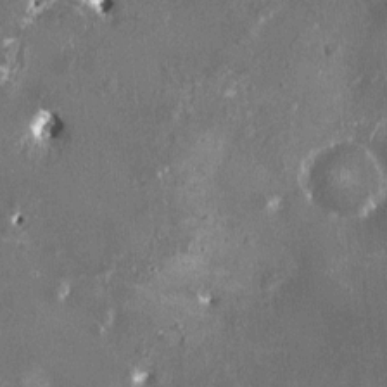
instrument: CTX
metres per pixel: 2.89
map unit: HNhu
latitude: 0.2522
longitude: 6.1228
